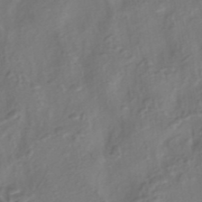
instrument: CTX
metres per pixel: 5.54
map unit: eHh
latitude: -42.1227
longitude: 118.3873
